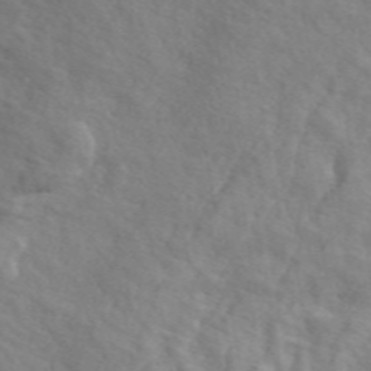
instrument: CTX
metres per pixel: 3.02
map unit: ANa
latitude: 49.1403
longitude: -74.4790
